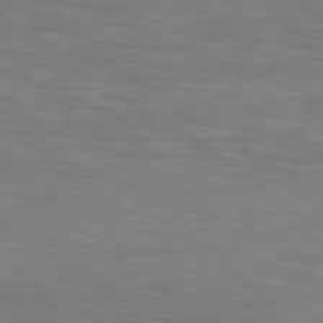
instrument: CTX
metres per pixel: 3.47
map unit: Hpe
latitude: 79.1403
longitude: -128.5735
